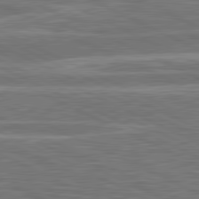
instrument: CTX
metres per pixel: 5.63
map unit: lApd
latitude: 81.3859
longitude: -167.4804
